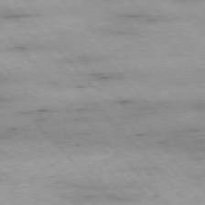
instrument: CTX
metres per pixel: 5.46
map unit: Ap
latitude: -76.5385
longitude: -90.2523
